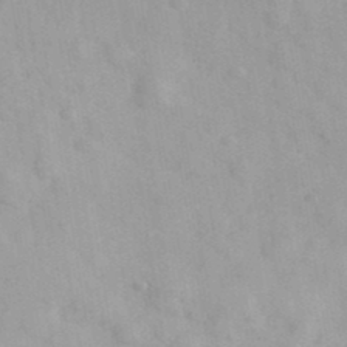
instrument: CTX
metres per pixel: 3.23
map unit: Ave
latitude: 39.5560
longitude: -107.1970
